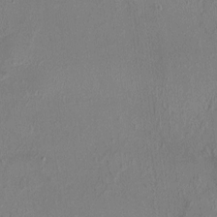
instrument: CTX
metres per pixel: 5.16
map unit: HNhu
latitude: 4.8002
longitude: 7.1053
